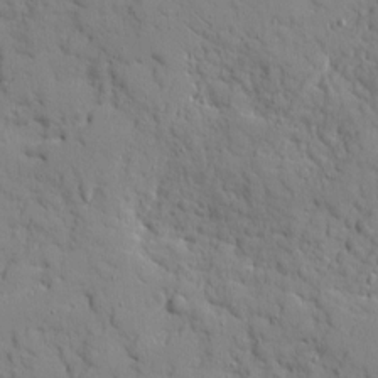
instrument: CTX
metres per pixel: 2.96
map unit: Ave
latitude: 10.5357
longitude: -101.4804
